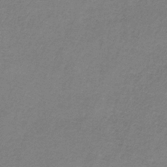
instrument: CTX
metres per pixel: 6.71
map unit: HNb
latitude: -34.2173
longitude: 55.5588
